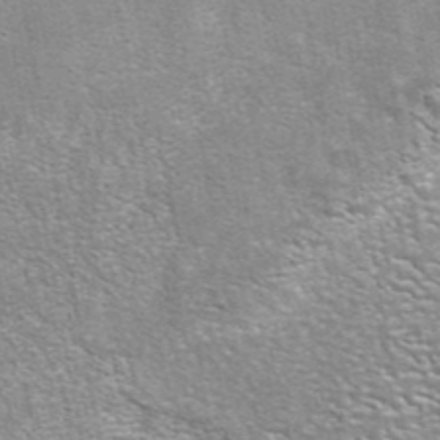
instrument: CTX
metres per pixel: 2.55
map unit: eAb
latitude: 42.4034
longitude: 105.7099
